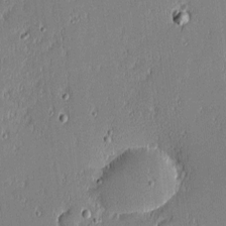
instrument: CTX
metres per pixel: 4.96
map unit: eHh
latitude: -3.2564
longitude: -82.7435
